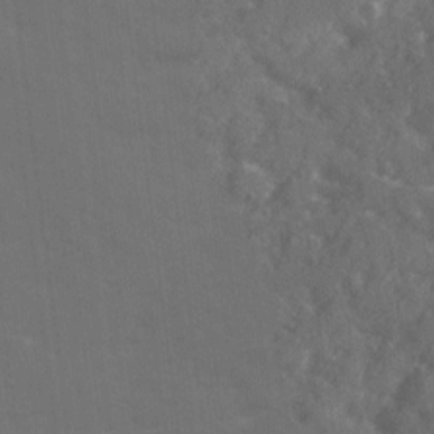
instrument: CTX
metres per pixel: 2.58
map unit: Ave
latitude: 19.3292
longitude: -130.4979
